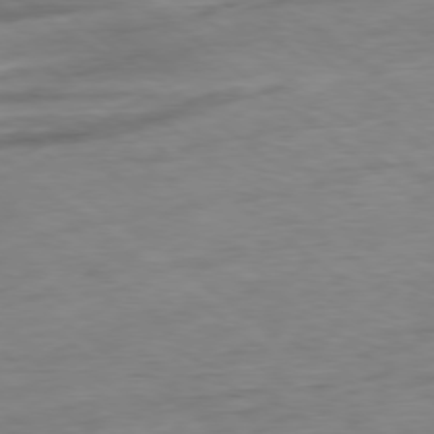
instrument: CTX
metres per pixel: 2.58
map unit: Ap
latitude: -78.8597
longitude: -77.9150
